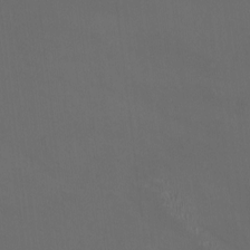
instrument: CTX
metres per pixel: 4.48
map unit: HNhu
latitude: 0.1389
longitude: -2.4601
